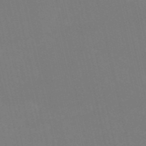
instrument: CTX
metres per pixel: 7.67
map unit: HNb
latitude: -54.2362
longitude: -35.2348
